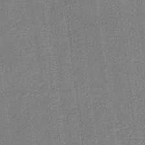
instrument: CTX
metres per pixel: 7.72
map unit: lHb
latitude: -40.7463
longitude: 69.6155
